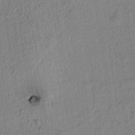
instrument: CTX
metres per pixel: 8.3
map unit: lAvf
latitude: 8.7813
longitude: 165.2376
